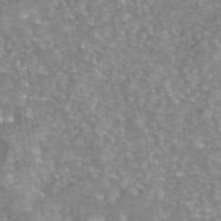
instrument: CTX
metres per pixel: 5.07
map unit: eAb
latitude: 45.2159
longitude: 104.6707
